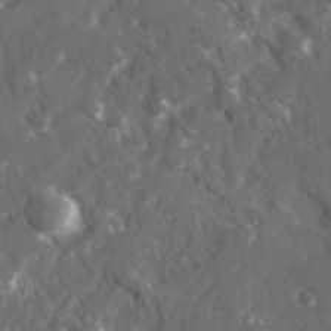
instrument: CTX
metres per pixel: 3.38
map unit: Ave
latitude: 17.5749
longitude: -130.3468
